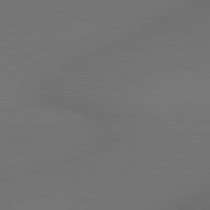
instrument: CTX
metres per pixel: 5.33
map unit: lApd
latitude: 79.2159
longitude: -172.1955
